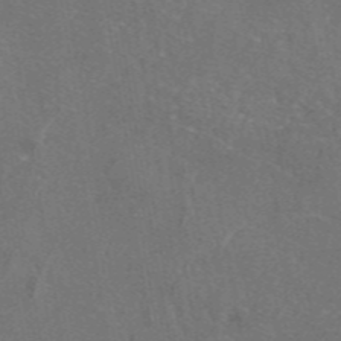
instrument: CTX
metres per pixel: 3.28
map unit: eAb
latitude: 47.0081
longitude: 109.4832
